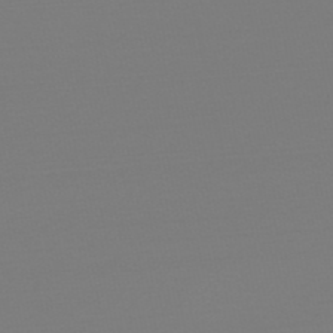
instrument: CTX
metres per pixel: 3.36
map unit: HNb
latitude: -49.9556
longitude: -42.9325
